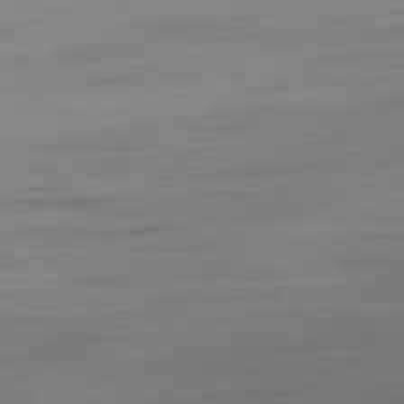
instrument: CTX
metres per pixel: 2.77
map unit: Ap
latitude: -81.0865
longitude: -77.7260
